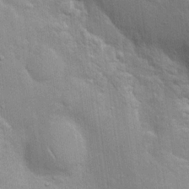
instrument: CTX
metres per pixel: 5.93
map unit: Hto
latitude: 20.6113
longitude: -52.2334
